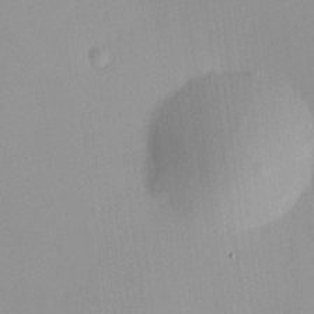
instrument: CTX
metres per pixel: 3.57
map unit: HNhu
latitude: 11.4049
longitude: 9.1620
